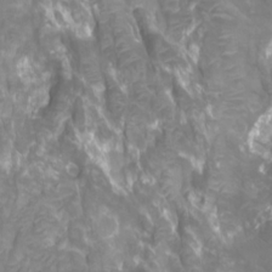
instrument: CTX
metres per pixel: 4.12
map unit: Htu
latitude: -10.4818
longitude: -74.9892
